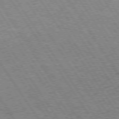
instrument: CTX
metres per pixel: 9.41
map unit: Hpe
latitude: 73.7450
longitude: -134.1011
